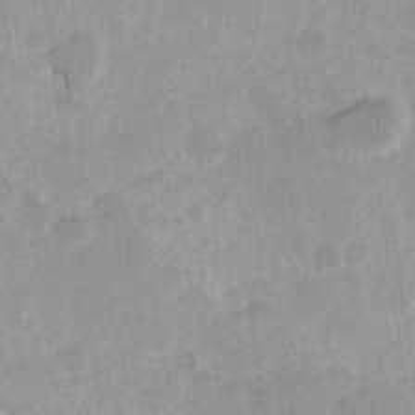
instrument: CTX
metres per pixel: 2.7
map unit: Hve
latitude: 24.4601
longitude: 145.0298
